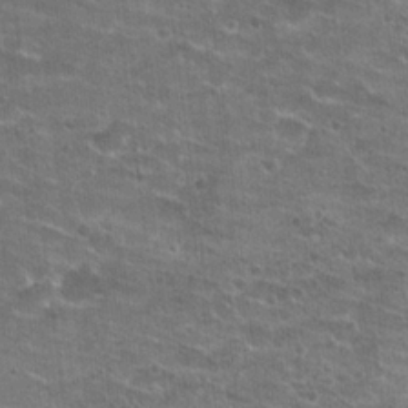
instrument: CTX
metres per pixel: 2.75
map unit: Hto
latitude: 21.8773
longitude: -42.7057
